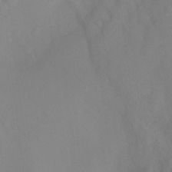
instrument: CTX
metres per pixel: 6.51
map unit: Ht
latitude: -0.3873
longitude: -35.0647
